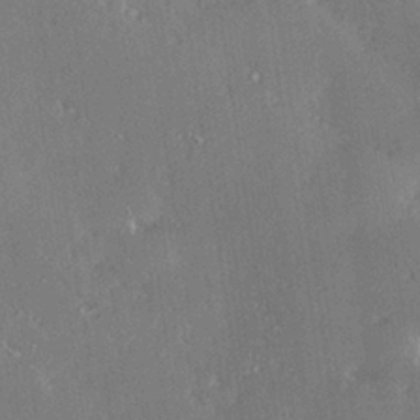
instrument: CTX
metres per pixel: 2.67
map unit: Hve
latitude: 28.0255
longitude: -93.7260
